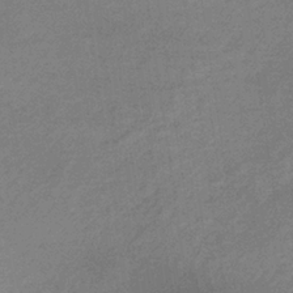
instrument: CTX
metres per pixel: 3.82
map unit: lHb
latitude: -34.5385
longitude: 69.4832
